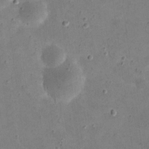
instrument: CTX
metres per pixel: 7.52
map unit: eHh
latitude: 21.4994
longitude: -66.0822
